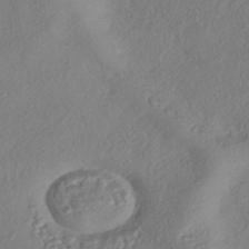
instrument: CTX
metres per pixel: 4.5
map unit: eHh
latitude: -42.4062
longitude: 118.8219
